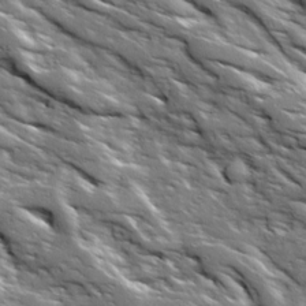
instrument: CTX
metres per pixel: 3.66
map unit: Ave
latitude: 19.3292
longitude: -135.4804
